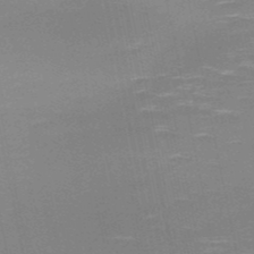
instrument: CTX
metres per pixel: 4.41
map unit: HNb
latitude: -51.1242
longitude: -45.5182
